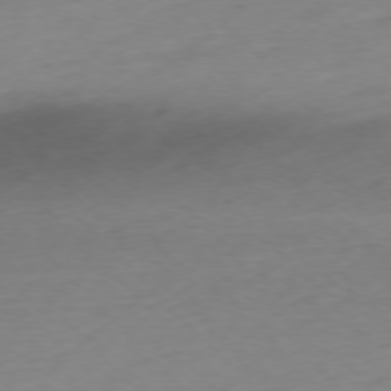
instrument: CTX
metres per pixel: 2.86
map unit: Ap
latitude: -76.9920
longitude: -63.4805
